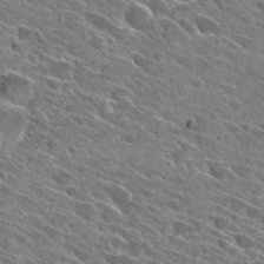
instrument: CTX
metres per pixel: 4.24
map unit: Hto
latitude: 27.4427
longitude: -43.0836
